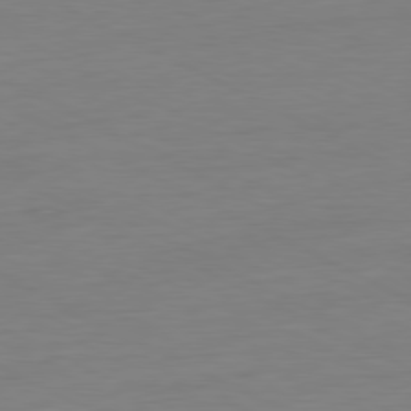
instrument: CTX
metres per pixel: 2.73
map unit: Ap
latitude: -80.8219
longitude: -77.2915
